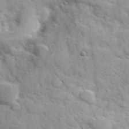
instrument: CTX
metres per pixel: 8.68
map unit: Hve
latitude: 31.7072
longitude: 151.3132
